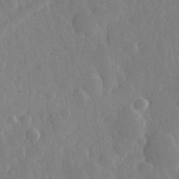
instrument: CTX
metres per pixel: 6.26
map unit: Hve
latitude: 25.9528
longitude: 149.7667
